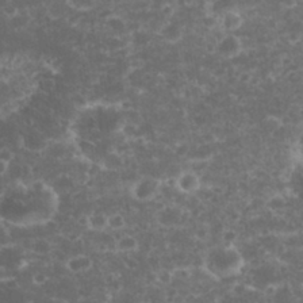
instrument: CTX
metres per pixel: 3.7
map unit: eHh
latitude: 32.9325
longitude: -61.7827
